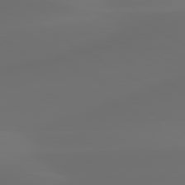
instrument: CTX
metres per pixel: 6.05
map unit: lApd
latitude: 80.4034
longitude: -85.5938
